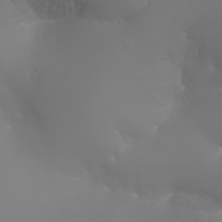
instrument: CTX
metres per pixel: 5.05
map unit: Nhu
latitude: -7.1053
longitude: -79.4805
